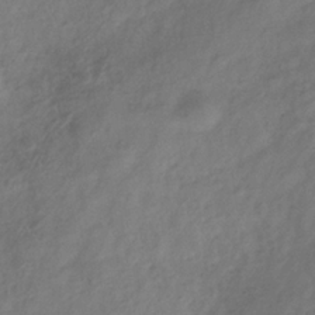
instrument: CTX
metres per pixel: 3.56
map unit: Hve
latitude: -32.9542
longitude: 90.1228
